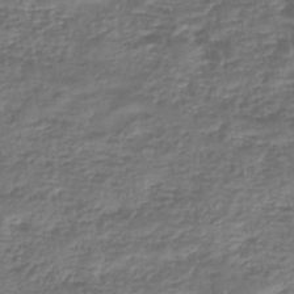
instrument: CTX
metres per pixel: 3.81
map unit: eHb
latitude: -43.9367
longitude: 81.9178
